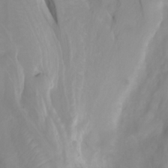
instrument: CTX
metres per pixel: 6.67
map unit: Htu
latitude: -5.3320
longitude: 138.1228
